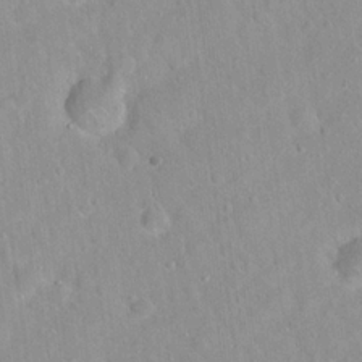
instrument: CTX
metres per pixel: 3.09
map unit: Hto
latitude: 21.5938
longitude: -53.9717
